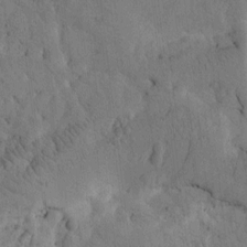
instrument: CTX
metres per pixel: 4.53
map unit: Htu
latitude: -3.3887
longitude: 169.1053
